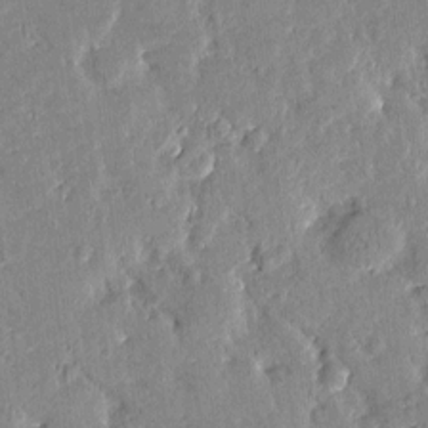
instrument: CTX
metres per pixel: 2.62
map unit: Htu
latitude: -1.8423
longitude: 174.9163
